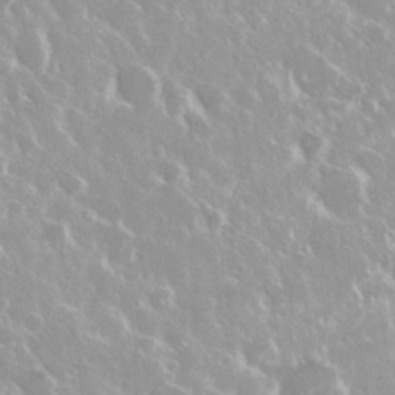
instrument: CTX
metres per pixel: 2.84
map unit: Nhu
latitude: 28.7624
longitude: -61.3104
